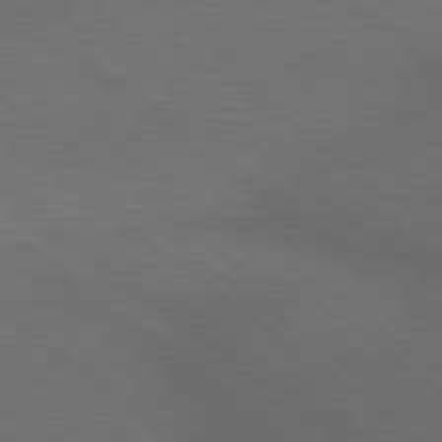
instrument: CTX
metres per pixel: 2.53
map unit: lApd
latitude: 79.3482
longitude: -176.5923
